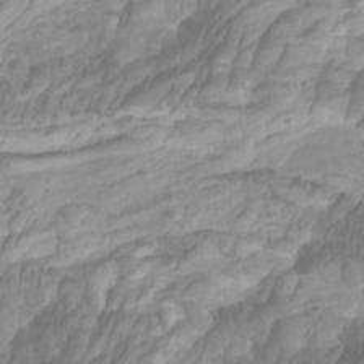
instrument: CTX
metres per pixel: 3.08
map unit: Htu
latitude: -5.9178
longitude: -76.2333
